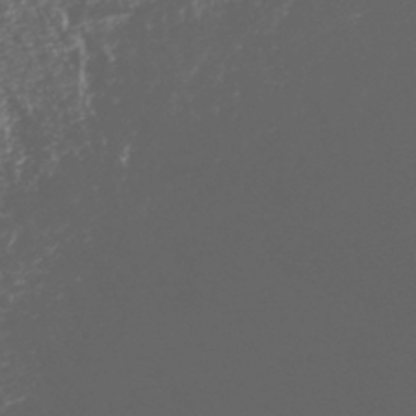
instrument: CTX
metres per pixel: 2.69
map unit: HNhu
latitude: -45.8800
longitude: 100.1227
